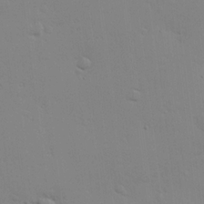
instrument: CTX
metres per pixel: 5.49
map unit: lHvf
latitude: 13.7450
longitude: 179.1809
